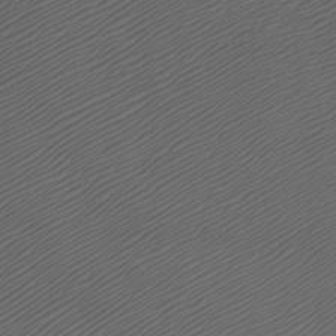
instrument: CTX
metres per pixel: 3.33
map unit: Ht
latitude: -7.5399
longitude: -34.9891
